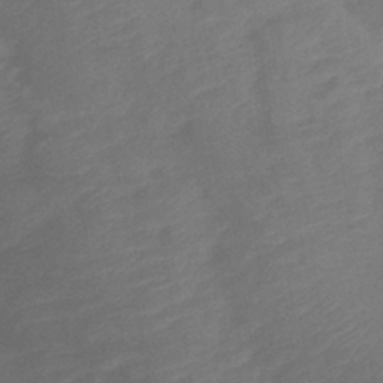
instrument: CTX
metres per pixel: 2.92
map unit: lHb
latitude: -39.7856
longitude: 74.7652
